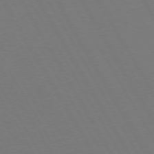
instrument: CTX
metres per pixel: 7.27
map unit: Hpe
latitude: 72.8380
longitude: -127.4993
